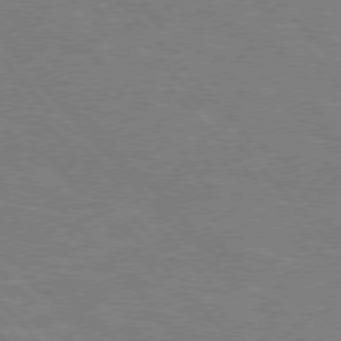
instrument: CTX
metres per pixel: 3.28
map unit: Hpe
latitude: 75.6694
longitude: -155.7450
